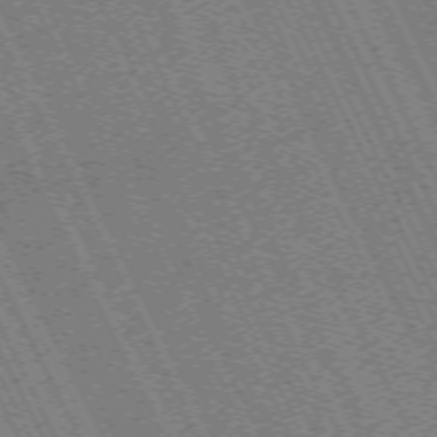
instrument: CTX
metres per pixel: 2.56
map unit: Hpe
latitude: -71.3699
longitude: 9.2376
